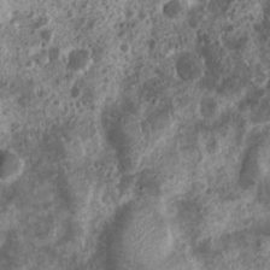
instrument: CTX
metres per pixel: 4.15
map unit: Nhu
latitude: 7.1592
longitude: -21.9339
